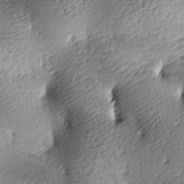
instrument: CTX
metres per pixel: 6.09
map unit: lAa
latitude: -9.6911
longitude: -125.3103
